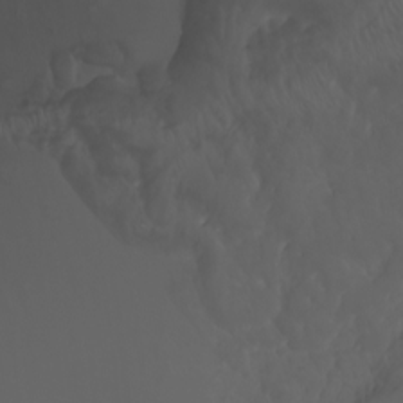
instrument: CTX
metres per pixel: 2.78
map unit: Nhu
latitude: -7.4265
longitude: -85.8206
